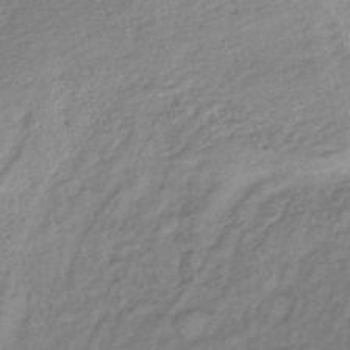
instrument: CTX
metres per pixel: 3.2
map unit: lHb
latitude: -41.7855
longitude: 75.8423
